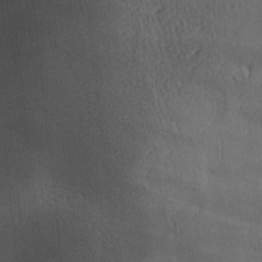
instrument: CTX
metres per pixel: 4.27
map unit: Ave
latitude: -6.5007
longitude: -121.3104
